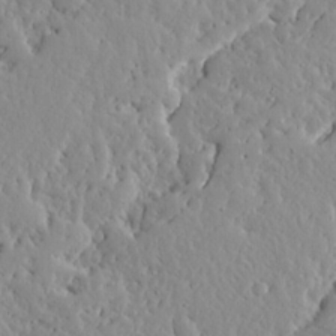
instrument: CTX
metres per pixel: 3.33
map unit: Ave
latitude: 13.4049
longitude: -133.8017
